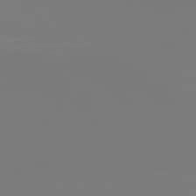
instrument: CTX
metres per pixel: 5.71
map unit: Hpe
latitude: 77.4993
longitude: -136.6680
